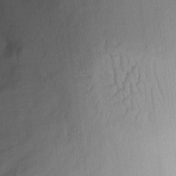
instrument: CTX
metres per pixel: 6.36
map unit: eHh
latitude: 8.8569
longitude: -70.5357
